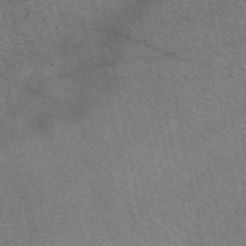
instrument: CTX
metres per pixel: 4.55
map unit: eAb
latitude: 48.6679
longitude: 114.1983
